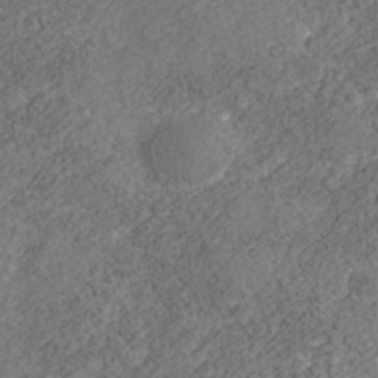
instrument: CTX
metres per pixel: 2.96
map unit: Nhe
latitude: -40.4251
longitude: -100.2712
